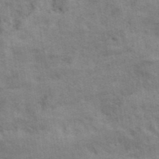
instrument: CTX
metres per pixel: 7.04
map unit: ANa
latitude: 42.3656
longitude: 17.7100
